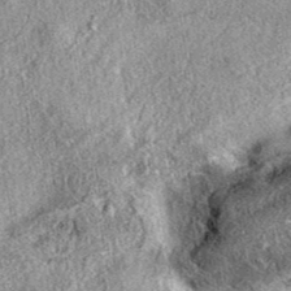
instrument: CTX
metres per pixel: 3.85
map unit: eAb
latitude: 38.8002
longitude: 107.8044
